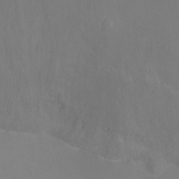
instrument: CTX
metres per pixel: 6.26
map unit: Ht
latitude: -0.5952
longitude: -35.9717
